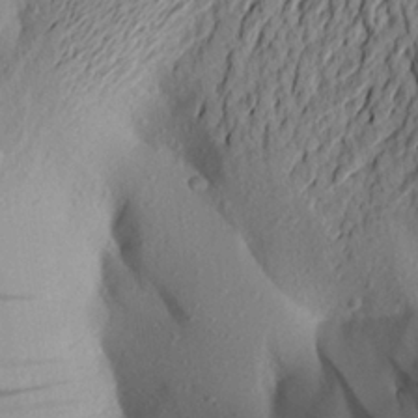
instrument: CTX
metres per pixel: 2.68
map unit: Aa
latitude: 22.7057
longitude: -149.1403
